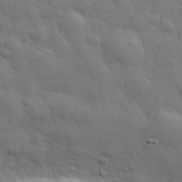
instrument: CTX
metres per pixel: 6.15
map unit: eHh
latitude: 29.4993
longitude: -75.5938
